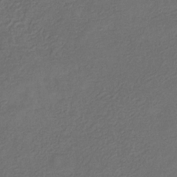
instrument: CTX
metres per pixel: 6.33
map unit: eHb
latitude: -31.0108
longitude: 71.8045
